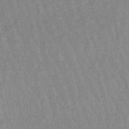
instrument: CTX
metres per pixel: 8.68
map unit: lHb
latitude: -48.0094
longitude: 78.9163
